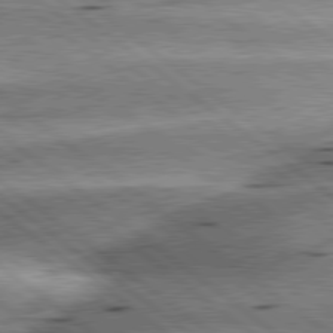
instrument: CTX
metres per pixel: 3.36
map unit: lApd
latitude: 79.4427
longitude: -140.2900
